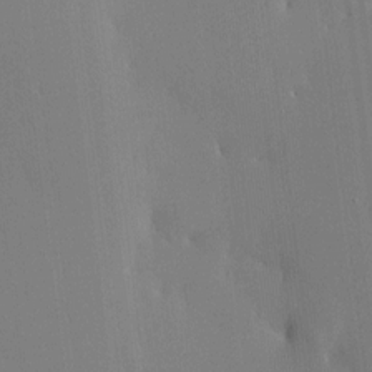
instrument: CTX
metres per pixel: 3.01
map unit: HNhu
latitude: 6.3656
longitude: 15.2565
